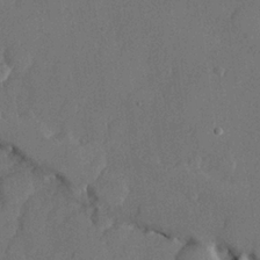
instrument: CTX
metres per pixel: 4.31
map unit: lHvf
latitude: 22.7624
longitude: 145.4077
